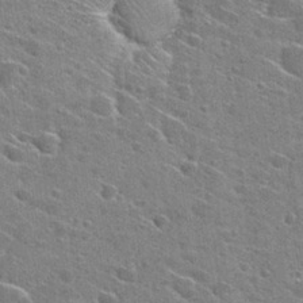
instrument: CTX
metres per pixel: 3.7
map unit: Hto
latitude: 28.0255
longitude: -45.2537
